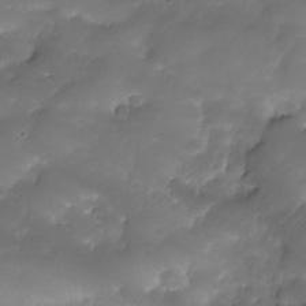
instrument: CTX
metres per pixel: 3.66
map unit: Nhe
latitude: -34.4440
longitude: -146.1389
